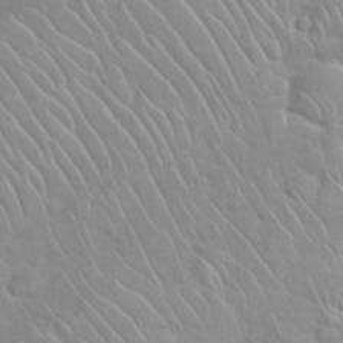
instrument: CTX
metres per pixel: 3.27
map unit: Nhu
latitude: 27.0648
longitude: -62.0633
